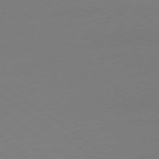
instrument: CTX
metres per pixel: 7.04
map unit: Ap
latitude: -78.9730
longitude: -97.8772
